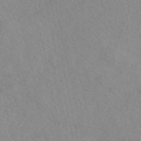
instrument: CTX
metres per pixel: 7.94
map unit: eAb
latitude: 48.2900
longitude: 111.1809
